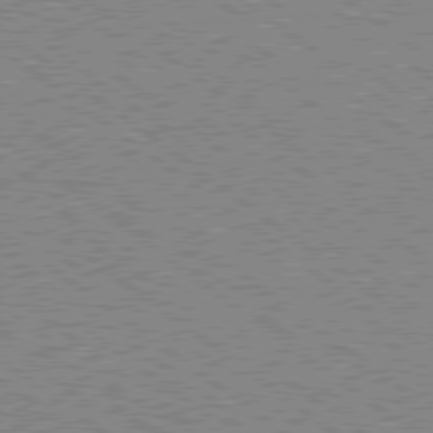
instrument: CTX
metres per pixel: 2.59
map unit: Hpe
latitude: 78.7058
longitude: -169.3482
